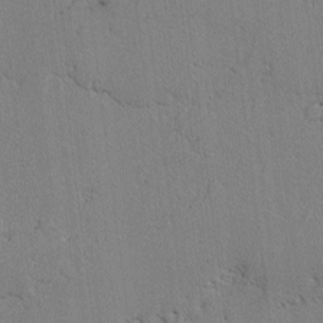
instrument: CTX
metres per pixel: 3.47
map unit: lAvf
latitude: -2.1794
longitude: -108.7624
